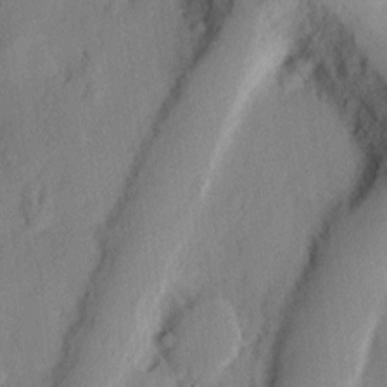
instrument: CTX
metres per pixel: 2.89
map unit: Ht
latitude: 8.2712
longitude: -75.3860
